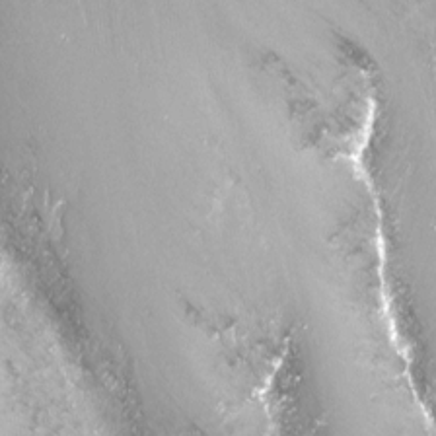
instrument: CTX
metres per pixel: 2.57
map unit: Nhu
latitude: -13.3510
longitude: -69.2915
